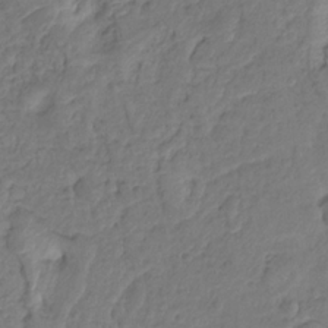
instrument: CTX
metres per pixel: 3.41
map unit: Hto
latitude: -8.0283
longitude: -44.5168
